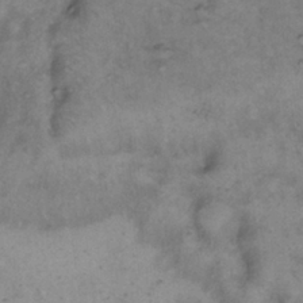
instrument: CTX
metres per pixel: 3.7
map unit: Hto
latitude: 12.0444
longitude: -60.7435
